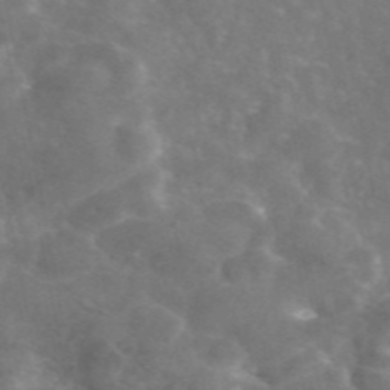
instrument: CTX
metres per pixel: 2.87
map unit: eAb
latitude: 45.8961
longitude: 120.0472
